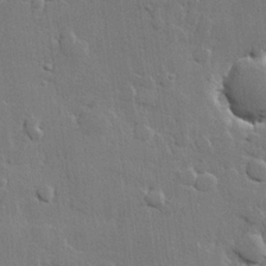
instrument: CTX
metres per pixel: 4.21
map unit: lHvf
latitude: 22.6868
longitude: 145.1242
